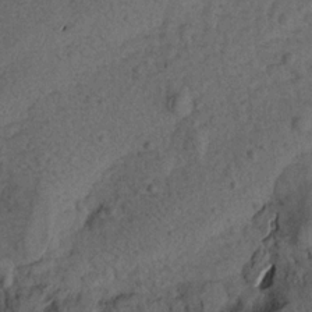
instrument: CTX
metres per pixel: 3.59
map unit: Aa
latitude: 17.4237
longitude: -144.2522
